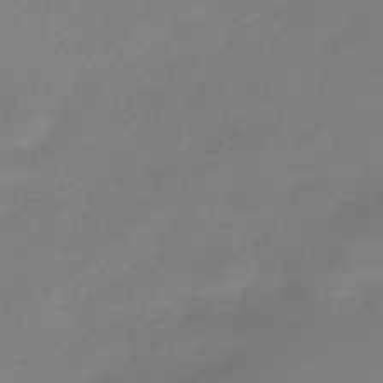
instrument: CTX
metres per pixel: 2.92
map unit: HNhu
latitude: -40.8975
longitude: 93.9745
